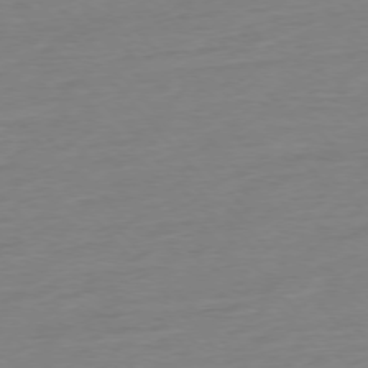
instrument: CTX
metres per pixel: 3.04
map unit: Hpe
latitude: -76.4629
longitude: -14.8002
